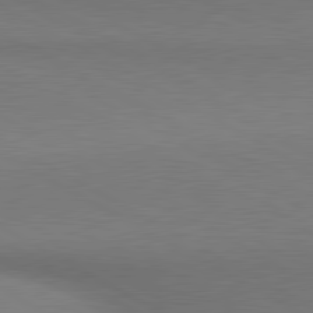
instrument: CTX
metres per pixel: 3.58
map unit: lApd
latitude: 80.7624
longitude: 155.5210
